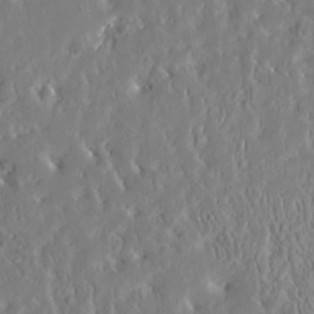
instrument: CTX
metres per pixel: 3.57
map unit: Htu
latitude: -4.1983
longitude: 174.1794
